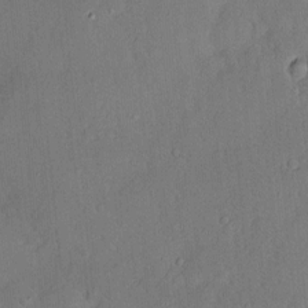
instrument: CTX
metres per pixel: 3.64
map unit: Hve
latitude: -11.1242
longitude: 175.7099
